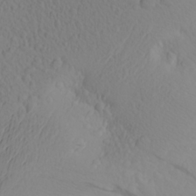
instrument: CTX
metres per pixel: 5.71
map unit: Aa
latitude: 24.7813
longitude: -146.1578
